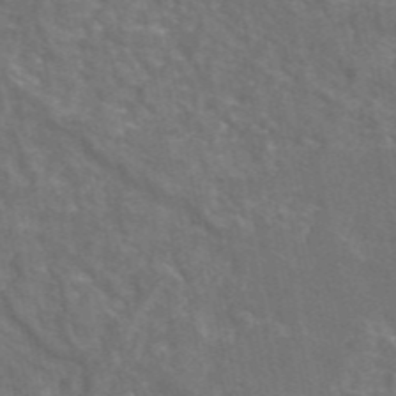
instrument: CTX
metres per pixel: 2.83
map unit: eAb
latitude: 46.0255
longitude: 116.4062
